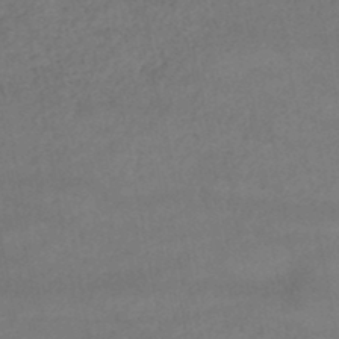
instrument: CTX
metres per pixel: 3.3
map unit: lHb
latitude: -45.9745
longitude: 61.9745
